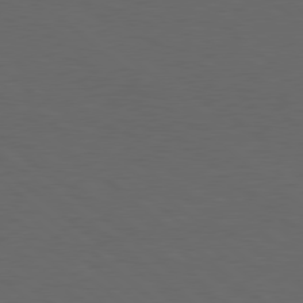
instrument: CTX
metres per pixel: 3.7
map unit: lApd
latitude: 78.5168
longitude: -176.7813
